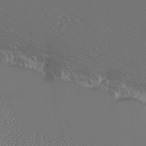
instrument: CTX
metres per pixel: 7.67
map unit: eHh
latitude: -8.0094
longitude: -70.9136
